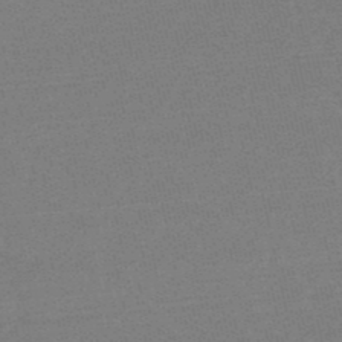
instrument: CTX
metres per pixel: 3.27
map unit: lHb
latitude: -48.8408
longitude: 83.3698
